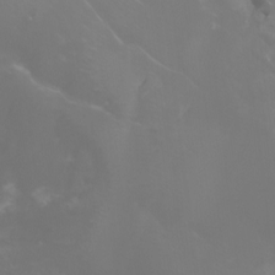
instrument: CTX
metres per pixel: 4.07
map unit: Aa
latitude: -6.5196
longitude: -72.2901
